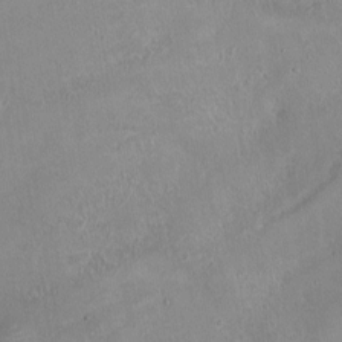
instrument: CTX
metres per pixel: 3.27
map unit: Ht
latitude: -0.5574
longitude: -45.2159
